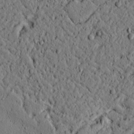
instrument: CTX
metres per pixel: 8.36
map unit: lAvf
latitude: 4.7624
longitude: 166.0472
